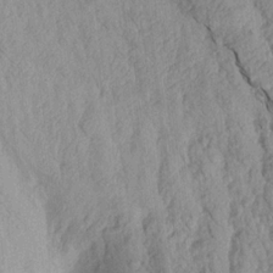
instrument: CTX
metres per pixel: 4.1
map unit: Aa
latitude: 18.0822
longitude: -146.5546
